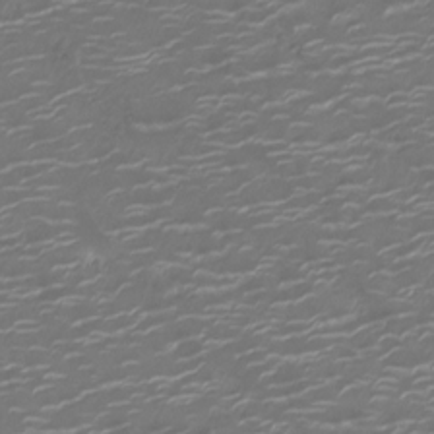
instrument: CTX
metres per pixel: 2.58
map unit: Ht
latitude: -10.3495
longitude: -19.2537
